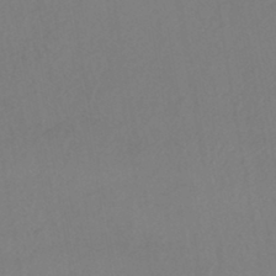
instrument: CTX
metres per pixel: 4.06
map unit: HNhu
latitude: -43.7855
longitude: 94.6707
